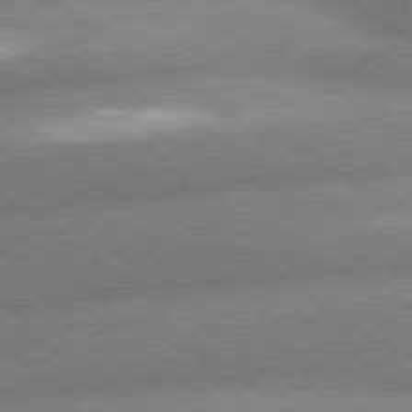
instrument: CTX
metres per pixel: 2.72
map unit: lApd
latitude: 80.4034
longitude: -162.1956
